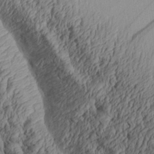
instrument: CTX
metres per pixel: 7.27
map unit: Aa
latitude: 30.5357
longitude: -134.2522
